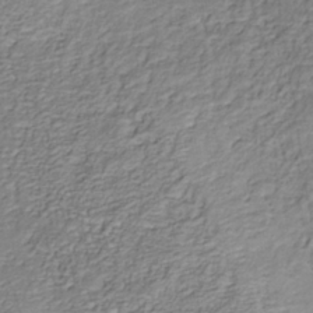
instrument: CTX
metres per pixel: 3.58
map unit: Nhu
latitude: -37.8611
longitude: -81.8583
